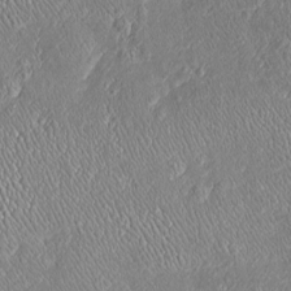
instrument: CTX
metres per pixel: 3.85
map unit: Htu
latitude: -6.4629
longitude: 158.2362
